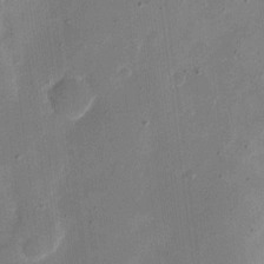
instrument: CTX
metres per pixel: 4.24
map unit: eHh
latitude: 11.0836
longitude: -69.0837
